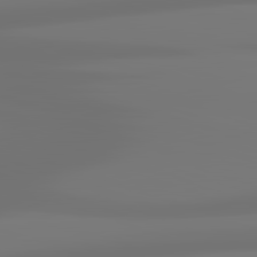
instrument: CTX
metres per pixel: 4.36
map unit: lApd
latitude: 83.1025
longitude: -131.5183
